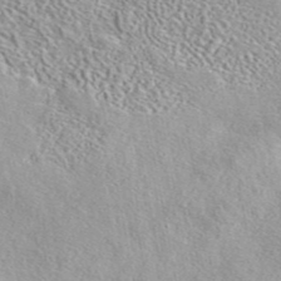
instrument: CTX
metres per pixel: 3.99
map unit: eAb
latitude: 44.0633
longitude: 114.1983
